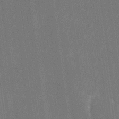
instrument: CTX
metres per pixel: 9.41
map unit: eHh
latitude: 19.8205
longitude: -68.4601
